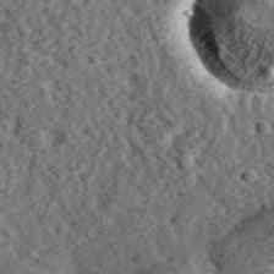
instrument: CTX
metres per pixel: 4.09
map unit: eHh
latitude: 37.0459
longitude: -79.1781
